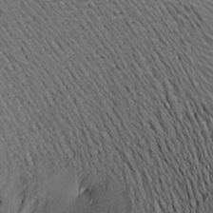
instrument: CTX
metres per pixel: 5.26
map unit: Aa
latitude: 17.3482
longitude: -145.0080
